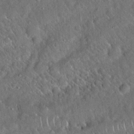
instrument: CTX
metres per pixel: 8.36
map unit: Hto
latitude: 19.4615
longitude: -52.8380
